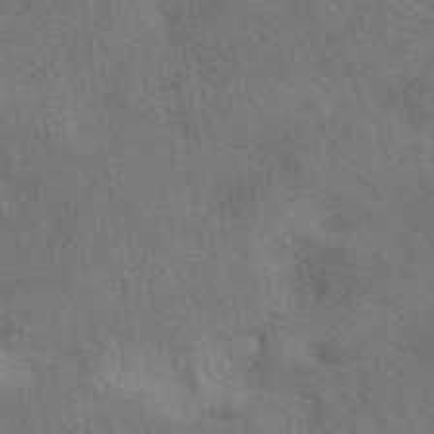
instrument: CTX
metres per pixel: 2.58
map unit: eAb
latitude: 43.3860
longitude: 110.5006
